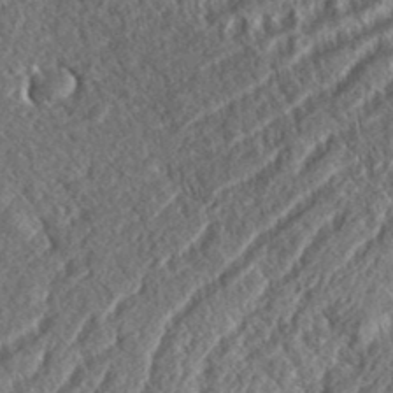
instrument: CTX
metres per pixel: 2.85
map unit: eHh
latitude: 37.2726
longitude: -138.0444
